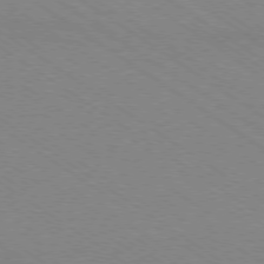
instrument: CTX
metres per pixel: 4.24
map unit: Ap
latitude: -78.8975
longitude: -85.3293
